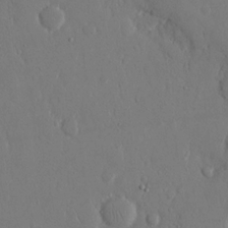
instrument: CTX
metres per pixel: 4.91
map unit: eHh
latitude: 14.8758
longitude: -69.7450
